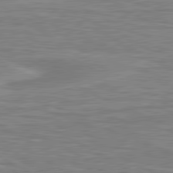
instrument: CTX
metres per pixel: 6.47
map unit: lApd
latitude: 80.7435
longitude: 172.2550
